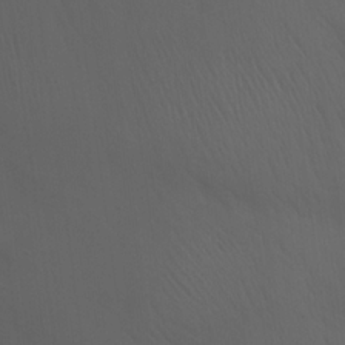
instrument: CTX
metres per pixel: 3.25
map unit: Hto
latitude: 18.5734
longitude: -56.5923
